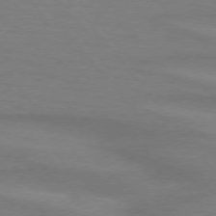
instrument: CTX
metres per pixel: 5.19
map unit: lApd
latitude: 75.0458
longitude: -80.6113
